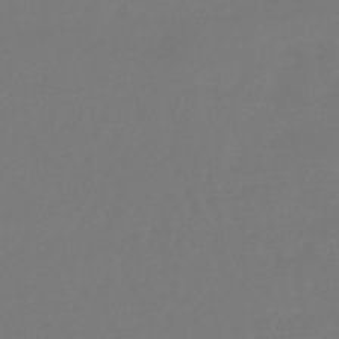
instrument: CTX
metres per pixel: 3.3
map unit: lHb
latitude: -45.7478
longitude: 76.3117
